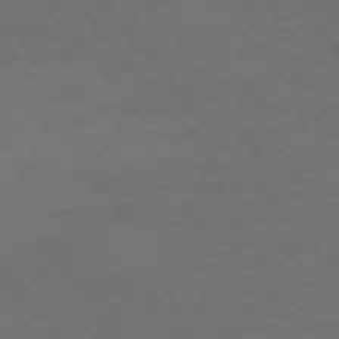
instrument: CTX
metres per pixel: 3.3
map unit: Ap
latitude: -76.4629
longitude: -62.5168
